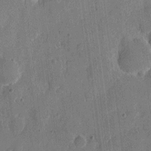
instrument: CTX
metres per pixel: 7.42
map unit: eHh
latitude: 6.9325
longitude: -66.5356
